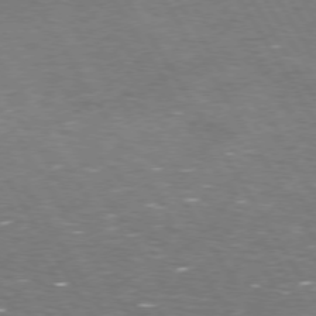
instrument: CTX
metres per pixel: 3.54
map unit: Hpe
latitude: 73.1593
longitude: -124.1955
